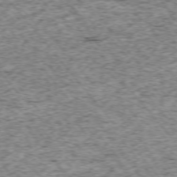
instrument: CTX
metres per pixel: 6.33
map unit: Ap
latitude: -75.0865
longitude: -86.6868
